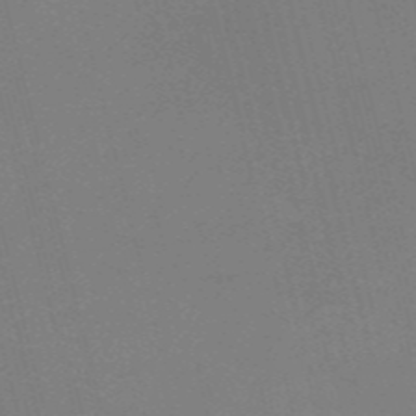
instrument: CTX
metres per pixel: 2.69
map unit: HNb
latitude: -54.8219
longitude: -36.4790
